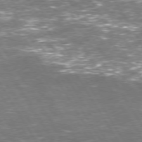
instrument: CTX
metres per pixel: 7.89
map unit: Hpe
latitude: 73.2537
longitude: -124.1577
